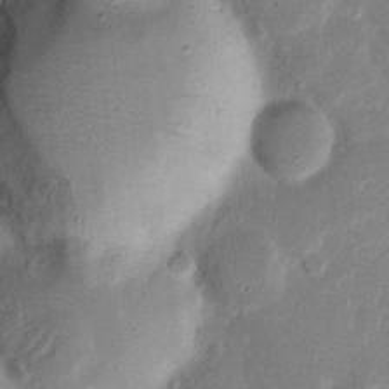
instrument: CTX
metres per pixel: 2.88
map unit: Nhu
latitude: 18.3845
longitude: -74.5168
